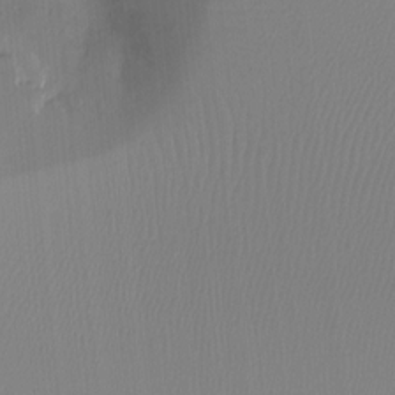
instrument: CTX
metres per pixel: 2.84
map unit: Ht
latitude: -12.4629
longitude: -46.4979
